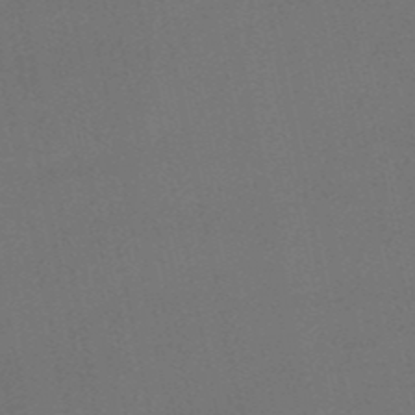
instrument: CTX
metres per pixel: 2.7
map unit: lHb
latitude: -50.6518
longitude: 81.5966
